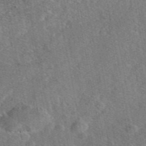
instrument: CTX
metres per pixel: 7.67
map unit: eAb
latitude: 46.5924
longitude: 107.1620
